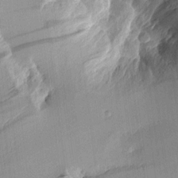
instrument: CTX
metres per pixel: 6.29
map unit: Aa
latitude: 10.9703
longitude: -127.9150
